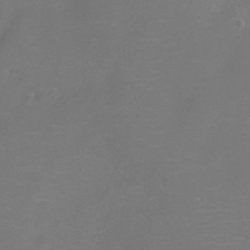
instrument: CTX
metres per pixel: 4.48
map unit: Ht
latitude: -5.6910
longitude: -19.5938
